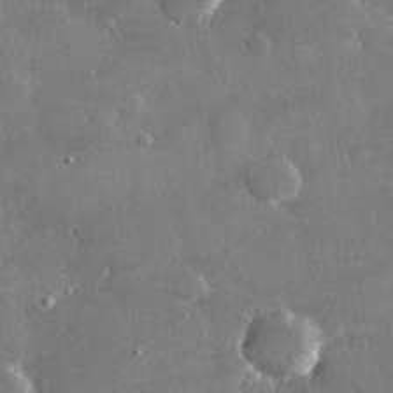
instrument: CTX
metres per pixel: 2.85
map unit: lHvf
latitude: 31.0081
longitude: -93.8205
